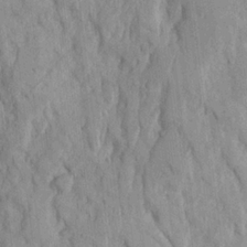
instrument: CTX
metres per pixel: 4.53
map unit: Ave
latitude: 23.0836
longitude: -134.2900
